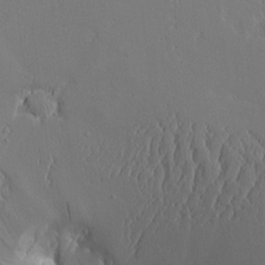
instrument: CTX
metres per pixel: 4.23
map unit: Aa
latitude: 10.0633
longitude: -129.5182
